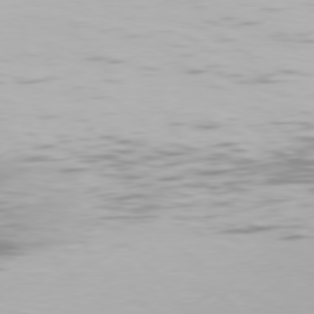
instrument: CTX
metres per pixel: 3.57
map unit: Hpe
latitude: 77.3103
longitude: -130.0633
